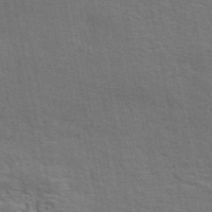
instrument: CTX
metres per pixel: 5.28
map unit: ANa
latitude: 50.3089
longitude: -82.1577
